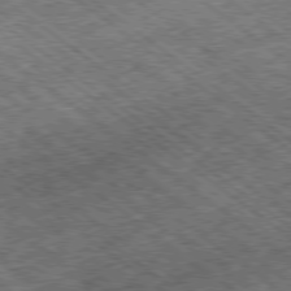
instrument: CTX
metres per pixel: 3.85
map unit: Ap
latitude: -79.4643
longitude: -51.2159
